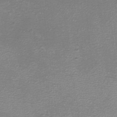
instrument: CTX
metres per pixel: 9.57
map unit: eHh
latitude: -6.8408
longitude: -78.7247
